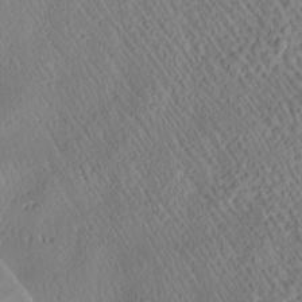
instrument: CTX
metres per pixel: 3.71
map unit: Htu
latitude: 1.0836
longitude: 177.2187
